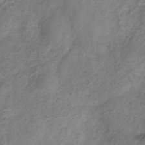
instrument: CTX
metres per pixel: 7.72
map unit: Hve
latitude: -33.2187
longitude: 90.8030
